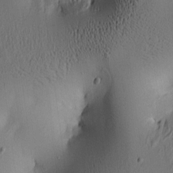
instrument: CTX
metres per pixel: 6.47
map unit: lAa
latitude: 5.7827
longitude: -113.7261
